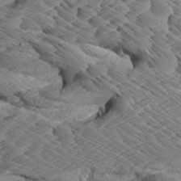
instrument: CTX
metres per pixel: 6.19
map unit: Aa
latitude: 8.4601
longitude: -134.4790
